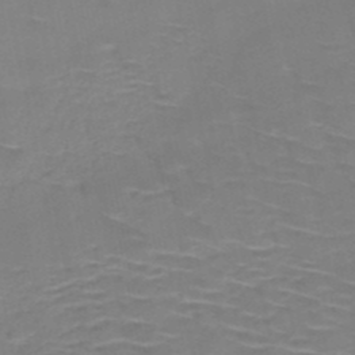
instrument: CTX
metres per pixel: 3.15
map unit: HNb
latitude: -49.3510
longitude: -47.1404
